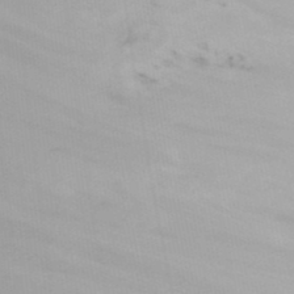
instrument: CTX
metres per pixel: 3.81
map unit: Ht
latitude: -14.6330
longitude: -51.0269
